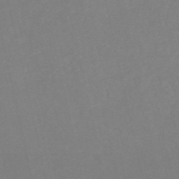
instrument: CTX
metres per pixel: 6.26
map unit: HNb
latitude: -54.4440
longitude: -50.2900
